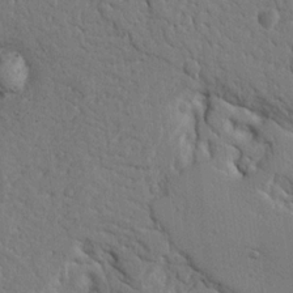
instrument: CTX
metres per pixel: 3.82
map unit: Nhu
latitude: 15.1026
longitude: -78.9325
